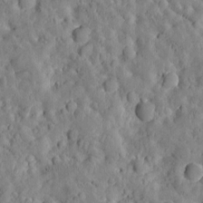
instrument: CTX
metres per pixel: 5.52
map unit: Htu
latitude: -3.5777
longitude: 174.2739
